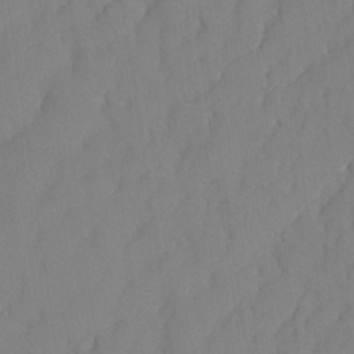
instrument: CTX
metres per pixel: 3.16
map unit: lAvf
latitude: 26.1767
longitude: -111.4049
